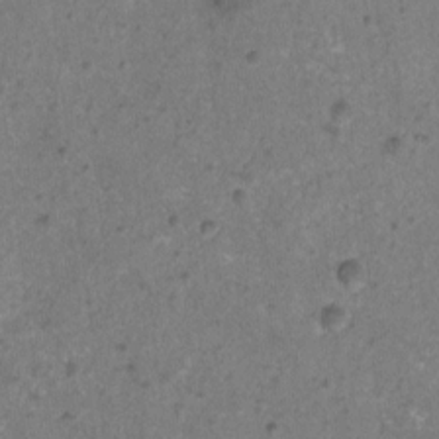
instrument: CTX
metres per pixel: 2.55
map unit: Nhu
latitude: 4.1578
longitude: -16.2523
